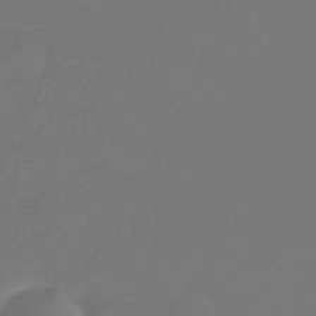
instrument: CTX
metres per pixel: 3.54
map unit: HNhu
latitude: -42.5195
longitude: 93.7100
